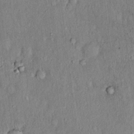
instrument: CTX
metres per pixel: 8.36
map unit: eHh
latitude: 18.8191
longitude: -61.5749
